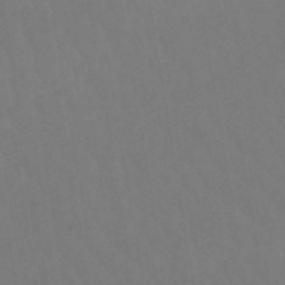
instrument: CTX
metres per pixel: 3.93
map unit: eHb
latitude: -49.0865
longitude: 84.0661
